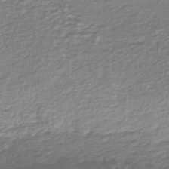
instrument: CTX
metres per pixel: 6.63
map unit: Nhe
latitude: -46.8786
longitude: -171.7638
